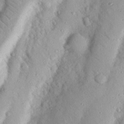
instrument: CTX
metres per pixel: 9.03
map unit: Nhu
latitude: 19.4048
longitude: -77.4426
